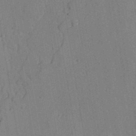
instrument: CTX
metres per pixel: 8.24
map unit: lAvf
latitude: 26.6113
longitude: -109.5371
